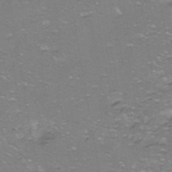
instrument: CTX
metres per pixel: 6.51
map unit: ANa
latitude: -40.4251
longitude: 103.3510
